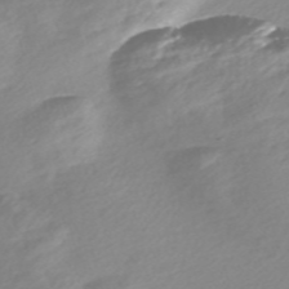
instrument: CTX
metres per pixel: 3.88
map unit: Nve
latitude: -57.5966
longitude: 57.5966
